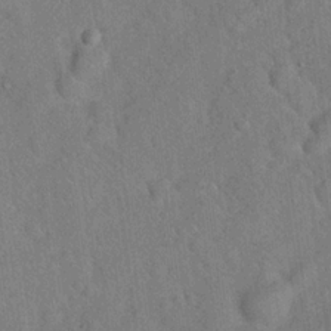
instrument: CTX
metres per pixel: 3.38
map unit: Hto
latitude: 18.8002
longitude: -52.9325
